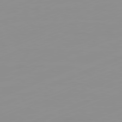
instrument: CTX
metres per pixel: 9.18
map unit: Ap
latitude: -81.7667
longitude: -86.4223
